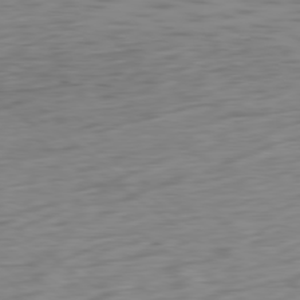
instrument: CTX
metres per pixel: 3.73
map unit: Ap
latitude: -79.6344
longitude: -70.2144
